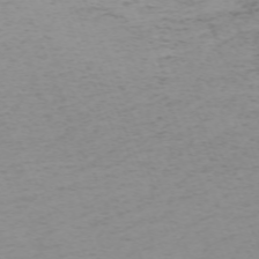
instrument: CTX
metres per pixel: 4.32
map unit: Nhu
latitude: -67.7666
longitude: 38.4062
